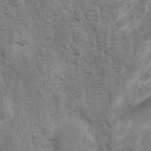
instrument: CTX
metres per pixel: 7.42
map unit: Ht
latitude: 4.0444
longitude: -22.4034
